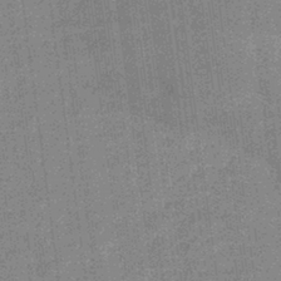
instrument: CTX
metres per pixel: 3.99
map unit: lHb
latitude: -40.0094
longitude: 69.4832
